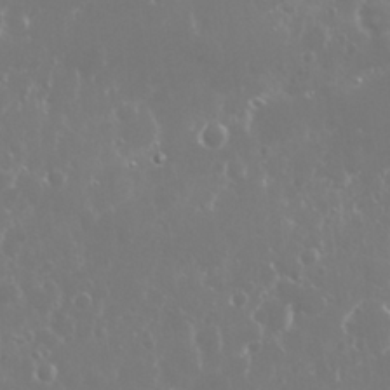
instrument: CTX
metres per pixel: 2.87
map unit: Nhu
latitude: 26.1011
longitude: -60.1011
